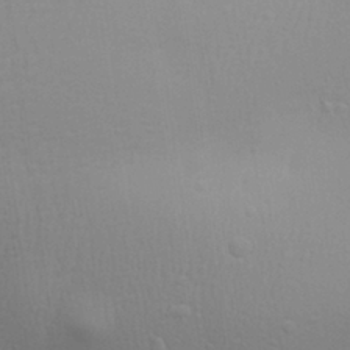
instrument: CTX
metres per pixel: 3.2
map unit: Aa
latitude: 29.4426
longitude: -139.4048
